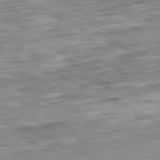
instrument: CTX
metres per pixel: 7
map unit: Ap
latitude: -81.6911
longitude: -69.9717
